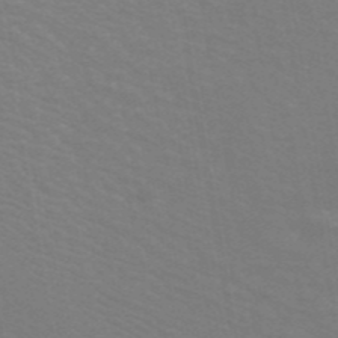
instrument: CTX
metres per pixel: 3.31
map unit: ANa
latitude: 43.4615
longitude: 28.0661
